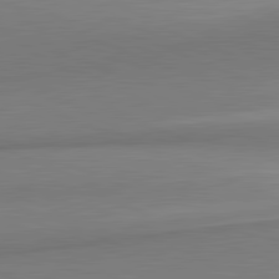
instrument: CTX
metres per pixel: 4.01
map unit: lApd
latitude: 81.8583
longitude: 165.0676
